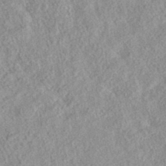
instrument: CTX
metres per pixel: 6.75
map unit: eAb
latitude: 35.9717
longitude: 106.9164
